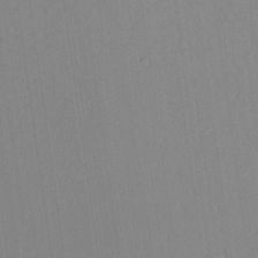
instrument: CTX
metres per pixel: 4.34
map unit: Aa
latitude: 26.0633
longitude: -137.5560
